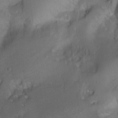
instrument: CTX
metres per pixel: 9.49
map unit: Ht
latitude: 0.1011
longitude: -37.5938
